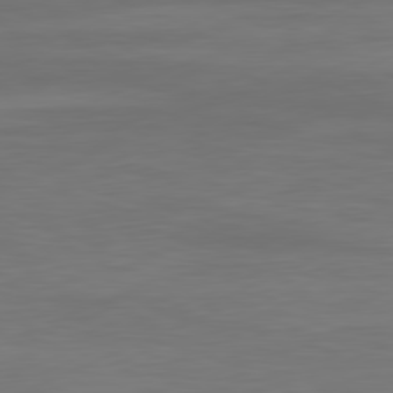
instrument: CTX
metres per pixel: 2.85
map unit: Ap
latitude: -81.5588
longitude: -86.0255
